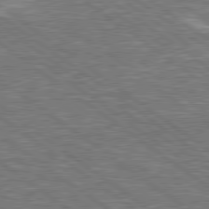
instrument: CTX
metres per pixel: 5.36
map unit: lApd
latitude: 79.2537
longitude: 173.6533
